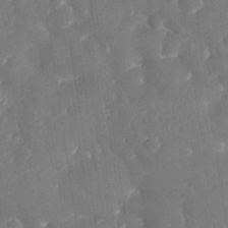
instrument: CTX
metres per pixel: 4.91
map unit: eHh
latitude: 31.9906
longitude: -59.7828
